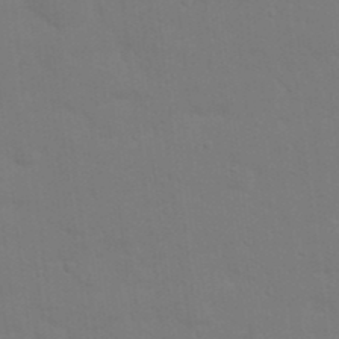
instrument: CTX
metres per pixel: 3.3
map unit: Nhu
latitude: 21.1592
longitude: -72.9136
